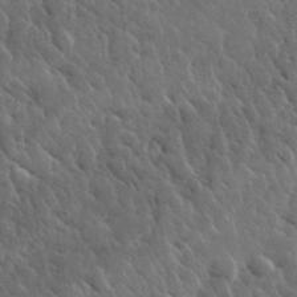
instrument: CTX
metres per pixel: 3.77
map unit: lHvf
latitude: 34.2333
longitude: -86.6679
